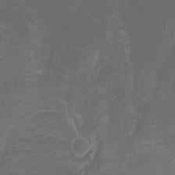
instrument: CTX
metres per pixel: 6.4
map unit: Nhu
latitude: -9.8233
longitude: -70.2333
